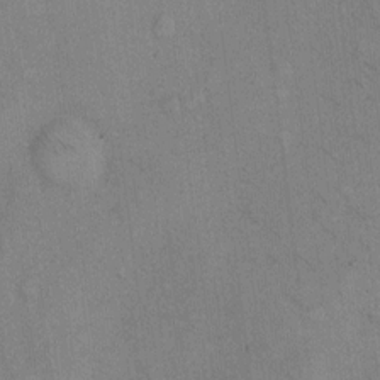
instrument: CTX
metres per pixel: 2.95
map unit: Hto
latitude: 11.6127
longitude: -59.3104
